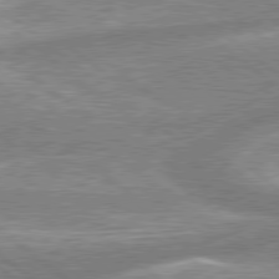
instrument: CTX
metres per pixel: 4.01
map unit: lApd
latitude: 78.9892
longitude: -158.2712
